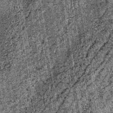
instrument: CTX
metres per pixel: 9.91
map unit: lHb
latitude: -39.1620
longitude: 67.6344
